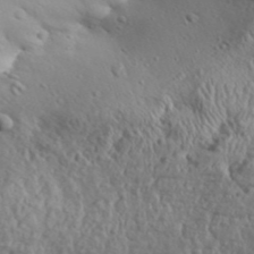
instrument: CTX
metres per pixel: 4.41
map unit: Aa
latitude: 31.6694
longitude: -134.9324
